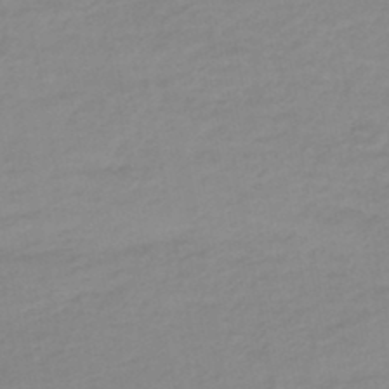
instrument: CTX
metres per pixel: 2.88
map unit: eHb
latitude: -46.4251
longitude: 89.0675
